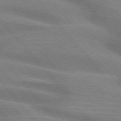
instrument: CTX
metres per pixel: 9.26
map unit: lApd
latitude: 74.8191
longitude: -60.4412
